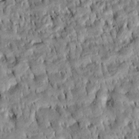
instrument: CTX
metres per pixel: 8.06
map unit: Htu
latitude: -8.0850
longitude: 144.7841
